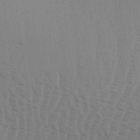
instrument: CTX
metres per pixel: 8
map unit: Aa
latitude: 31.7261
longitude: -139.3482
